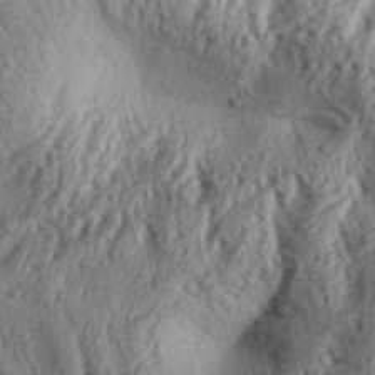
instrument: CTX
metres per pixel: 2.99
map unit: Aa
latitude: 31.0081
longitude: -137.0081
